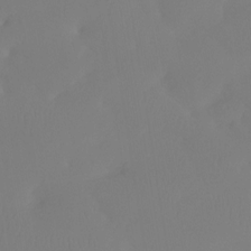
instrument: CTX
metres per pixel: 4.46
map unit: Htu
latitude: -15.1998
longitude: -47.3104
